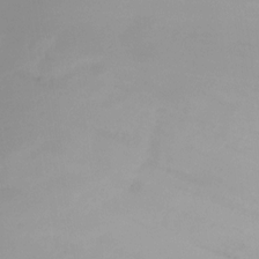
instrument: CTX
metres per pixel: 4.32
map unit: HNhu
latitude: -24.2550
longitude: 50.7274
